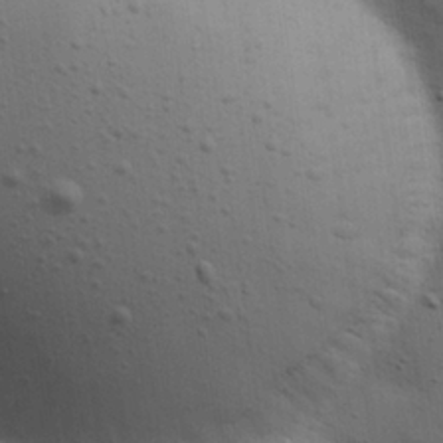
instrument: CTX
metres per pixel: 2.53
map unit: Hve
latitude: 27.7072
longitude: -91.5371
